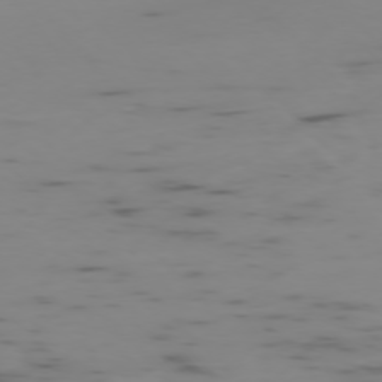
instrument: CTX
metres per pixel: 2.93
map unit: Ap
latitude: -76.8597
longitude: -65.9528
